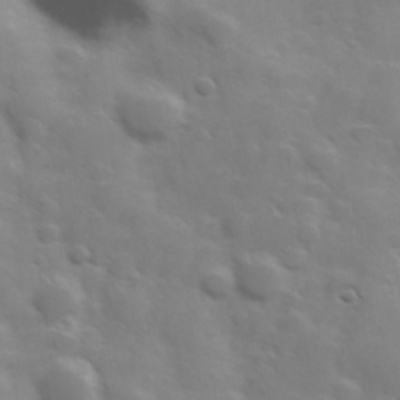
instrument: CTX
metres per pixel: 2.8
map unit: Hve
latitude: 31.1781
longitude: 150.4629
